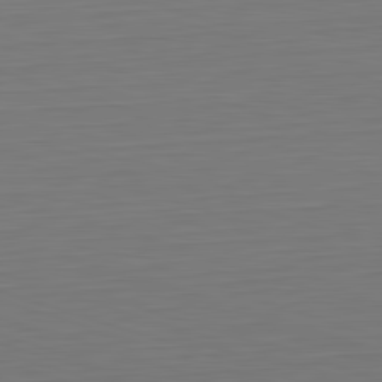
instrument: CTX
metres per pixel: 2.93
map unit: Hpe
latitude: -82.5196
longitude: 11.8989
